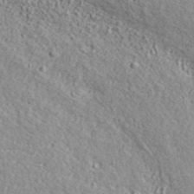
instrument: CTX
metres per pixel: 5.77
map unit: ANa
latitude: 44.3089
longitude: -85.7828
